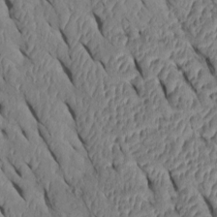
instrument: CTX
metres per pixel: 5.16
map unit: Htu
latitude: 1.0458
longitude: 148.6519
